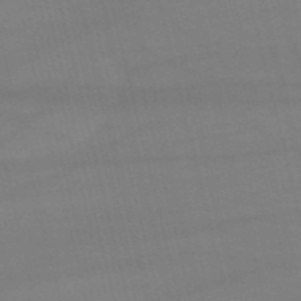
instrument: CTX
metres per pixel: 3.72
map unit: HNb
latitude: -52.9730
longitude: -37.7828
